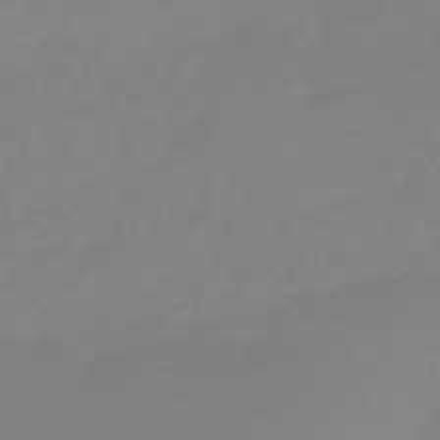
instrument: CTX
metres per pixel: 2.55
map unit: HNb
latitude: -50.2739
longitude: -38.8569
